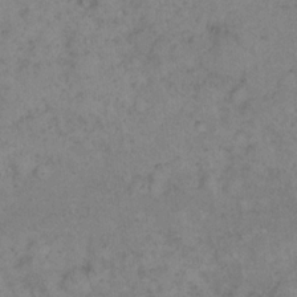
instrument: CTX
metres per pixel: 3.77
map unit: eHh
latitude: 16.9136
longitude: -63.8017
